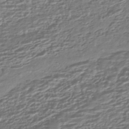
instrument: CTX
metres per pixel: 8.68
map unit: HNhu
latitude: -43.8044
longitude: 99.8233
